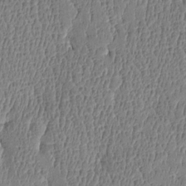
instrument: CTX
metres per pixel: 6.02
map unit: Htu
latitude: -4.9163
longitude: 176.3306
